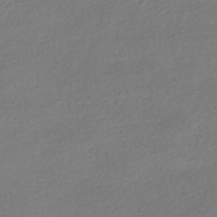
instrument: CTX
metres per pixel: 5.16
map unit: HNhu
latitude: -41.4832
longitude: 97.1620
